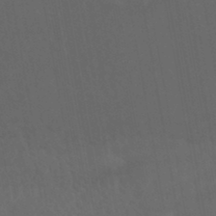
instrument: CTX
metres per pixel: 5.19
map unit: HNhu
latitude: -45.9556
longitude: 93.1431
